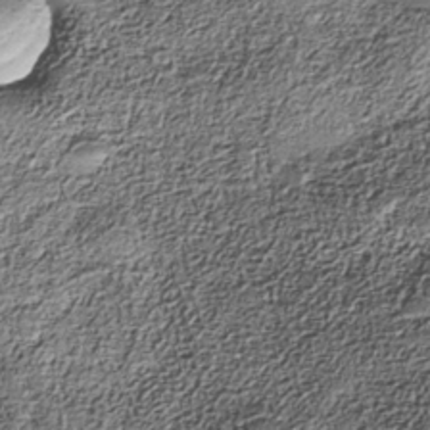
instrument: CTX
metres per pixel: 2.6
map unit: Nhe
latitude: -38.2740
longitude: -147.4616
